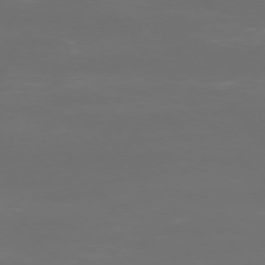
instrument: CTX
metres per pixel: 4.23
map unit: Ap
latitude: -75.3510
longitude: -76.6301
